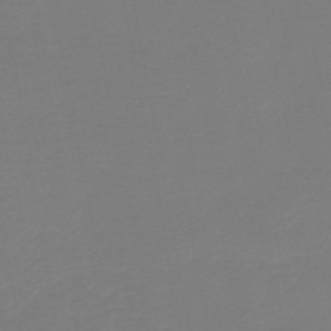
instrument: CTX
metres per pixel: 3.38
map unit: lHb
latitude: -45.0864
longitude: 63.9367
